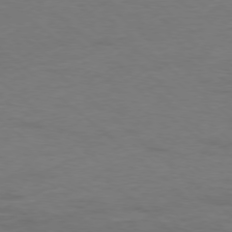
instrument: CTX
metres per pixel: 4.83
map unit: Ap
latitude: -77.1431
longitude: -76.6301
